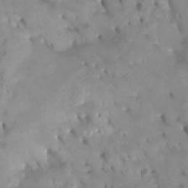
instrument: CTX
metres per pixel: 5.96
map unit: Nhu
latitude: -5.5399
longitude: -76.8002
